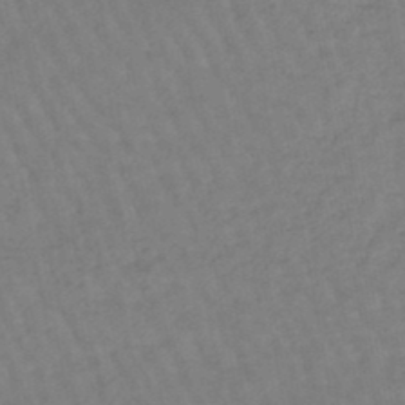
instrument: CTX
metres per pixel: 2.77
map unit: eHb
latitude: -45.8422
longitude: 80.5385
